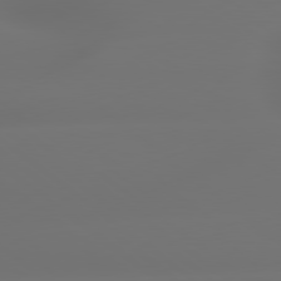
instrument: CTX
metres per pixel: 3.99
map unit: lApd
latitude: 79.3482
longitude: -135.4426
